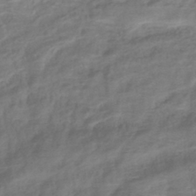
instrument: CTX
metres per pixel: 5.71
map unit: lHb
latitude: -40.7085
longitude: 78.4818
